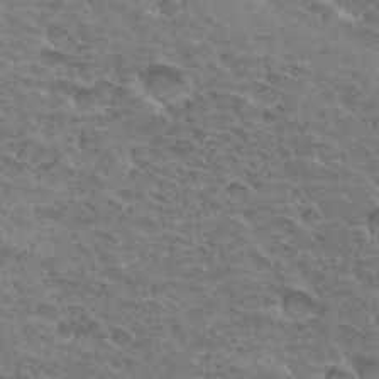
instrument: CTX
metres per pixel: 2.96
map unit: Hto
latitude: 33.6883
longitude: -45.9528
